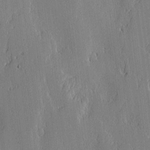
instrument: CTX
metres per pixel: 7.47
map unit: lAvf
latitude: -1.0109
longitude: -107.8205
